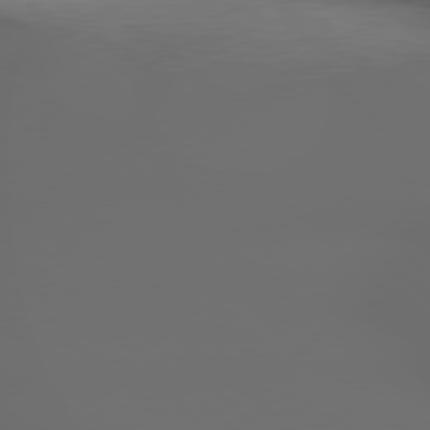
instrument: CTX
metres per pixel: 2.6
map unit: lApd
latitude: 79.2159
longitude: -166.9513
